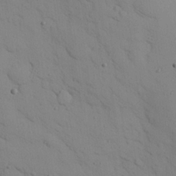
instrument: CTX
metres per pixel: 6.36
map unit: eHh
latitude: 26.1767
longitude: -75.3482
